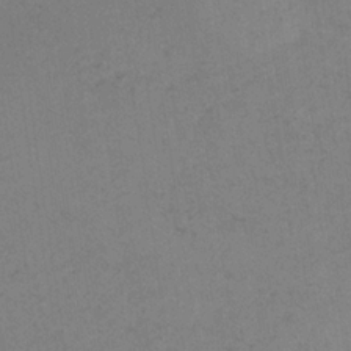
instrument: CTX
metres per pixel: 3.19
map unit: HNb
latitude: -33.0676
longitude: 63.4832
